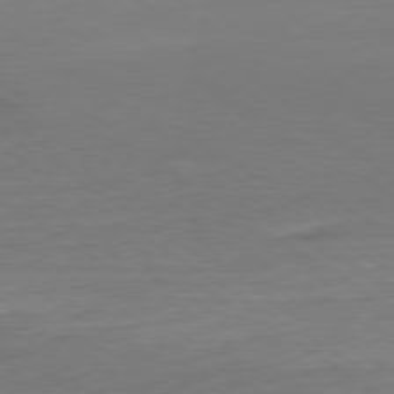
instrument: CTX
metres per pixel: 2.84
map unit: Ap
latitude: -79.0864
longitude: -94.1956
